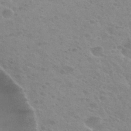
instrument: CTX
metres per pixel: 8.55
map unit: Hto
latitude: 34.0633
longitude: -49.0269
